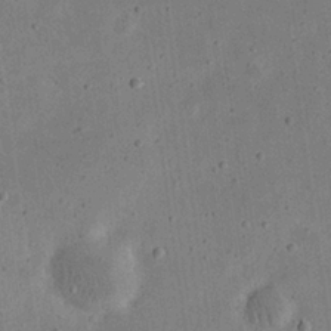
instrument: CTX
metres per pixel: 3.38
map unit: eHh
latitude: 23.6127
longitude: -68.8380
